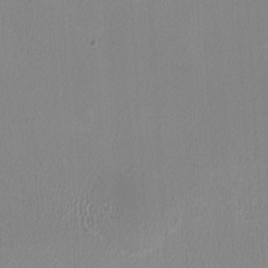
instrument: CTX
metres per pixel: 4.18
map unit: HNhu
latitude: -1.6911
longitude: -1.5560
